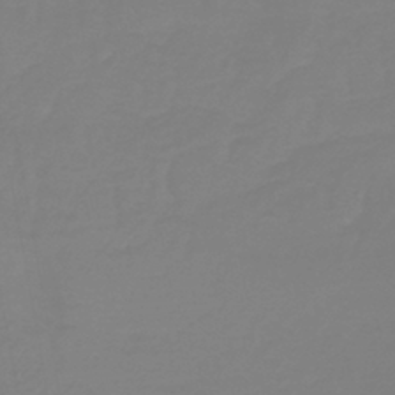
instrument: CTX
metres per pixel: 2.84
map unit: lHb
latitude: -41.8422
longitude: 63.8989
